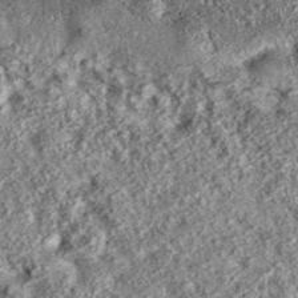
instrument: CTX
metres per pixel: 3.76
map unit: eAb
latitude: 36.6301
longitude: 108.1984
